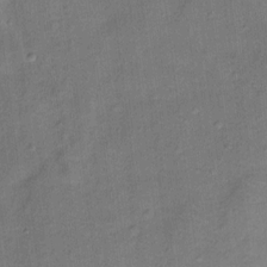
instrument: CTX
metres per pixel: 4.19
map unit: Ht
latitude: 10.7246
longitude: -40.1577
